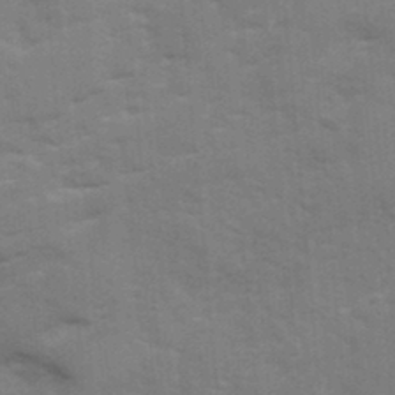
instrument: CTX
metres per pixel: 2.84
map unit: Ave
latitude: 12.4223
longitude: -102.4979
